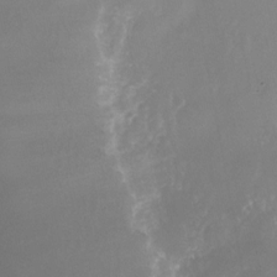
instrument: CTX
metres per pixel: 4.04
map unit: Nhu
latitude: -24.2928
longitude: -73.3104
